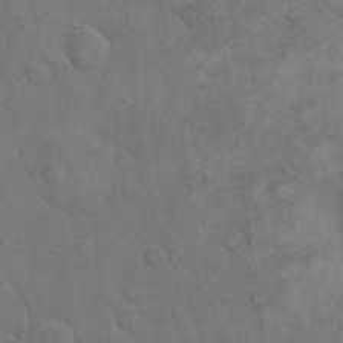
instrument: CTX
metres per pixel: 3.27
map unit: eHh
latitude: 21.1781
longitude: -59.3293
